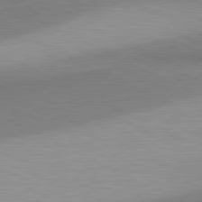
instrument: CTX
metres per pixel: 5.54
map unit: lApd
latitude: 81.0458
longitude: 156.9542
